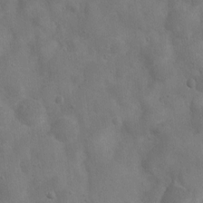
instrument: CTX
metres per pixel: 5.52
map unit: Nhu
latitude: 6.6113
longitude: -24.6112
